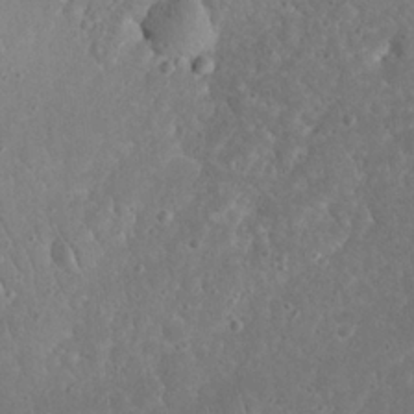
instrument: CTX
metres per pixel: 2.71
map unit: eHh
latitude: 23.2915
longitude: -67.3670
